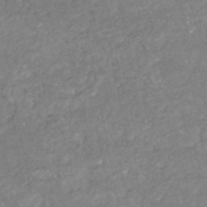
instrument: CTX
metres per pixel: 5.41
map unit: HNhu
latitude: -46.9730
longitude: 96.9920
